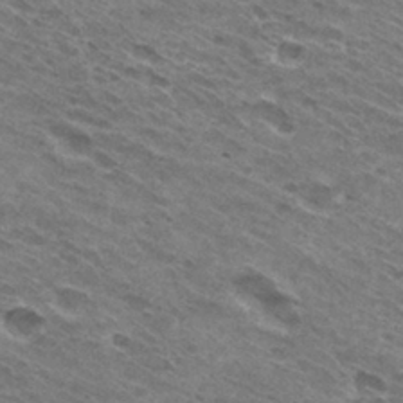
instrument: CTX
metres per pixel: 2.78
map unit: Hto
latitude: 30.8947
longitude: -45.0647
